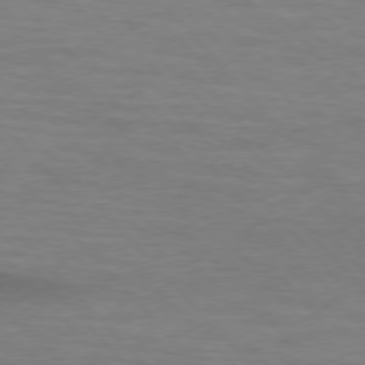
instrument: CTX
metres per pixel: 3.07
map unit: lApd
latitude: 76.2144
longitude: -59.3104
